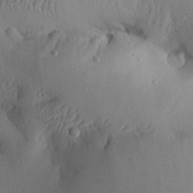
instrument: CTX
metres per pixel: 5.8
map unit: Aa
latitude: 29.2159
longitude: -133.7828
